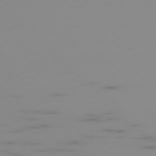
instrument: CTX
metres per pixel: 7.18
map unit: Ap
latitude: -77.5588
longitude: -63.5182
